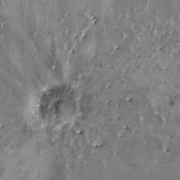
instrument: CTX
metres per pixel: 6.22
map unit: HNhu
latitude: 1.9339
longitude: 5.7855
